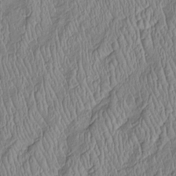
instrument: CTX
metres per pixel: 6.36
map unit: Htu
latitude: -5.8611
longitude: 155.5966
